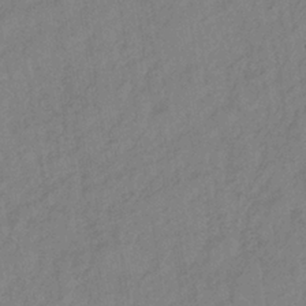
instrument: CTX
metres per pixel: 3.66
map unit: lHb
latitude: -36.0094
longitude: 71.0487
